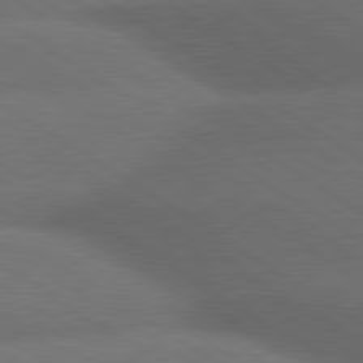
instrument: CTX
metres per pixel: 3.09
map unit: lApd
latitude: 79.8395
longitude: -154.5168
